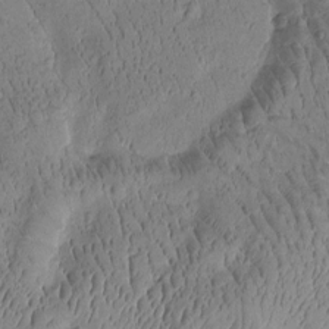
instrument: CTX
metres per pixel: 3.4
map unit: Htu
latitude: -1.9745
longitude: 171.6155
